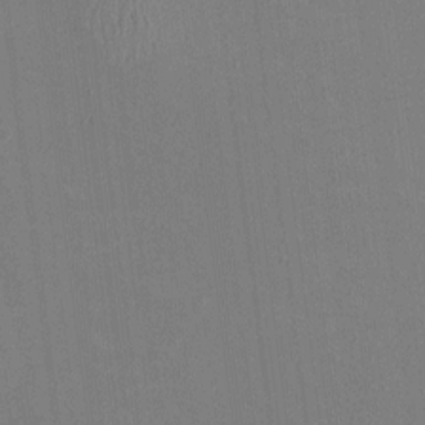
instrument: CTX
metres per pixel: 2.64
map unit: HNhu
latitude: 0.4790
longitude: -5.3859
